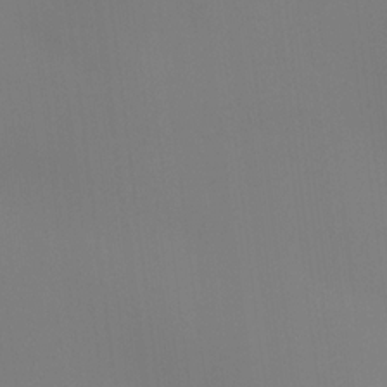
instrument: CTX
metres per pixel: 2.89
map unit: HNhu
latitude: 13.5938
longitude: 13.3699
